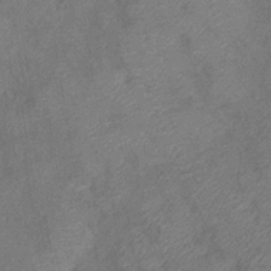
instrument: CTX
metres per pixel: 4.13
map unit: eHb
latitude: -39.3321
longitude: 77.4454
